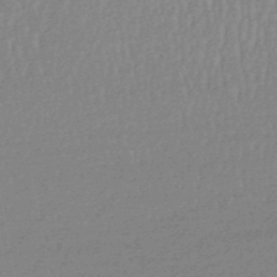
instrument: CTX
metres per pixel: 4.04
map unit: lHb
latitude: -48.1795
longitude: 62.8975
